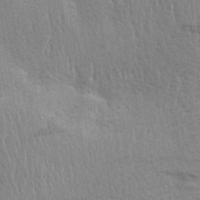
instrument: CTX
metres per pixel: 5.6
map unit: Aa
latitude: 24.4223
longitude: -147.0270
